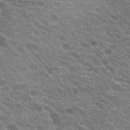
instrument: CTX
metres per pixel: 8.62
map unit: Hto
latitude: 23.3671
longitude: -35.6127
